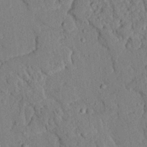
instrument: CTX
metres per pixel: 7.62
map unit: eHh
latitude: 25.2348
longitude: -80.1767
